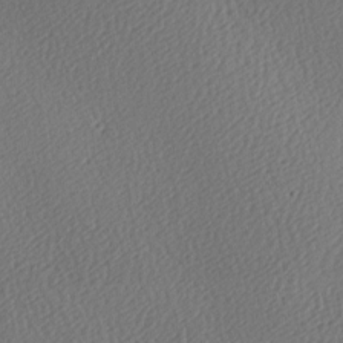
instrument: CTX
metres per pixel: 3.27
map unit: lAa
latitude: -9.5210
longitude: -128.1389
